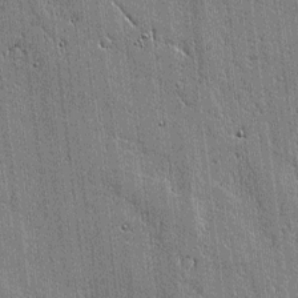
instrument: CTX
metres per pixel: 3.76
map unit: lAvf
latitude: -0.6519
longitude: -106.5357
